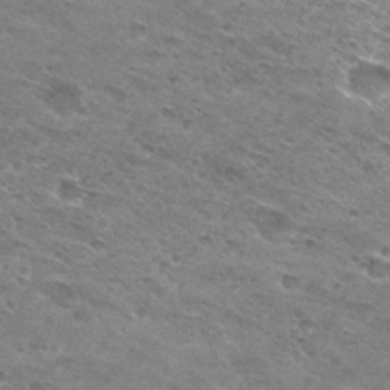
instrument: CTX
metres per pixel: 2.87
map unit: Hto
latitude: 30.2712
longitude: -46.2334
